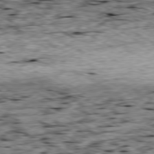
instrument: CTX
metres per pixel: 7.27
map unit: Ap
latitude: -80.1417
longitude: -89.3482
